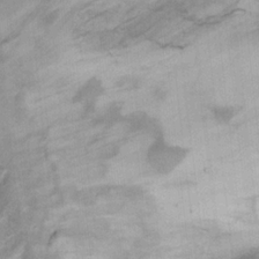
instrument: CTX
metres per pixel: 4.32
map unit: Ht
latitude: 9.2159
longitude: -32.3467
